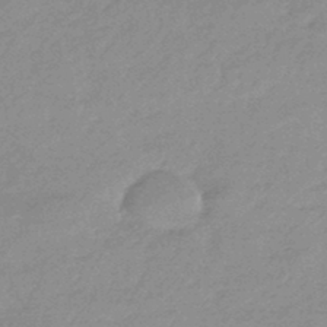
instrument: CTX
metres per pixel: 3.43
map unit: HNhu
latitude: -44.4251
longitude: 93.3510
